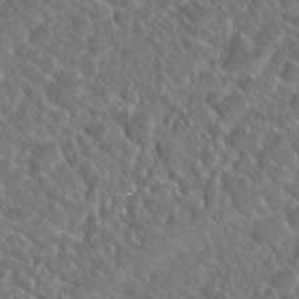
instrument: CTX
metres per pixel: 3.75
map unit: Nhu
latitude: 29.4048
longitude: -52.1389
